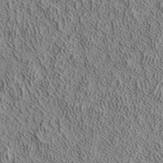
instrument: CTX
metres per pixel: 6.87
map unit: ANa
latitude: 38.7057
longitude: 22.7652
